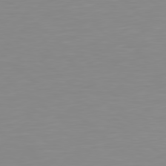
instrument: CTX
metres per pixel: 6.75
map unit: Hpe
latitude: 78.6113
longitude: -172.3089
